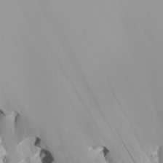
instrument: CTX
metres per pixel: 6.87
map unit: Nhu
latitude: -7.4265
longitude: -95.5938
